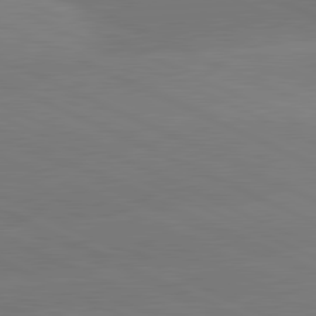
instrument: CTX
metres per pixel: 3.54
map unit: lApd
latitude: 81.5560
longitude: -154.6490
